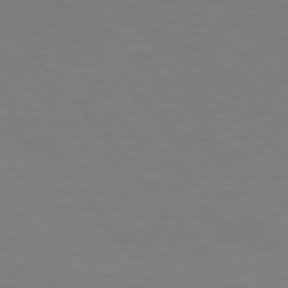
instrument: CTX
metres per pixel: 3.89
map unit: Hpe
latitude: 75.9528
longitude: -144.7624
